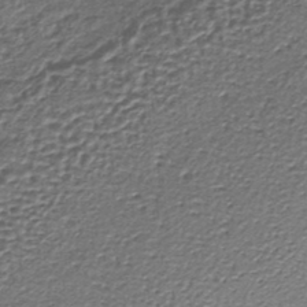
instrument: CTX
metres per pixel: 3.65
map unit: lHb
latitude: -36.8030
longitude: 59.4076
